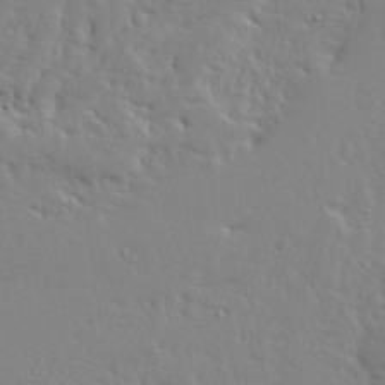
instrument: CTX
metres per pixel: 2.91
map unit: Ave
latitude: 13.3293
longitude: -137.5560
